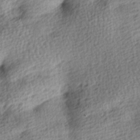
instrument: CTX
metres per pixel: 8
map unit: lAa
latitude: -8.7085
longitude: -125.5371
